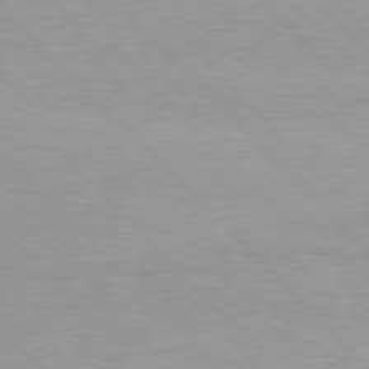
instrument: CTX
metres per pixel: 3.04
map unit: Hpe
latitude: 76.5168
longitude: -156.4601
